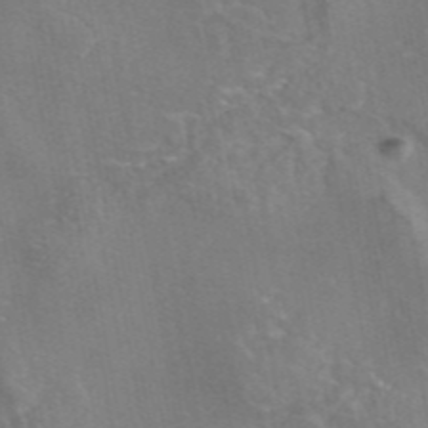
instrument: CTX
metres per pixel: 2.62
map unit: eAb
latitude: 45.6694
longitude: 107.8989
